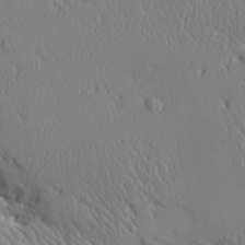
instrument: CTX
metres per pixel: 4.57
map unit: Aa
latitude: 31.9339
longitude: -143.4238
